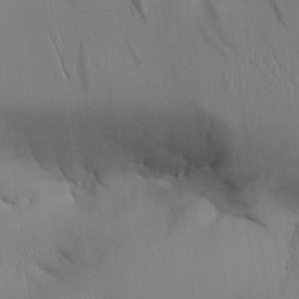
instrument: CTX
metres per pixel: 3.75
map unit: Aa
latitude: 26.0444
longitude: -132.0255
